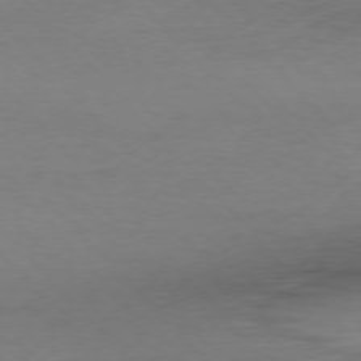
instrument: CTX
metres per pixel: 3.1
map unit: Ap
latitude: -76.5574
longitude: -80.7057
